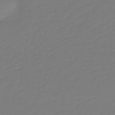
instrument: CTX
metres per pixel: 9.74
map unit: HNb
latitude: -46.6518
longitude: 56.3873
